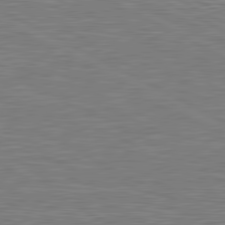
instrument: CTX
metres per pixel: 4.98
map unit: lApd
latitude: 81.2726
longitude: -168.0822
